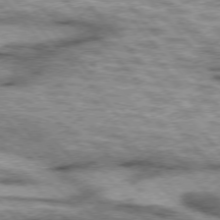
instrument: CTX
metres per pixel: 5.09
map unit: lApd
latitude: 75.4993
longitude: -49.7450
